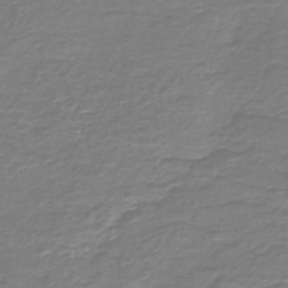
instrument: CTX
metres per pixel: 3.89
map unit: HNb
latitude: -47.2376
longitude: 52.5006
